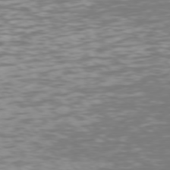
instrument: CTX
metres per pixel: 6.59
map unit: Hpe
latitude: 75.7261
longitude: -132.6491
